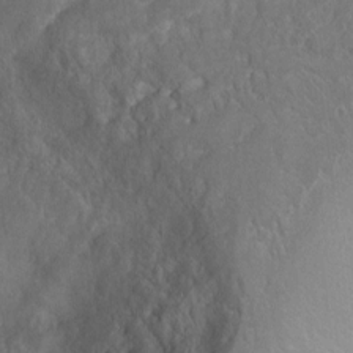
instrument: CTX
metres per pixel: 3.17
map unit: Ht
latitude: 1.0836
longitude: -32.4412
